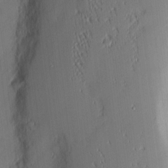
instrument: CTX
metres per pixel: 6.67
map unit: Nhu
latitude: 3.4426
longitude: -76.0633
